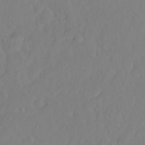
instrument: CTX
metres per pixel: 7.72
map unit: Hto
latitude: -8.0850
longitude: -46.8002
